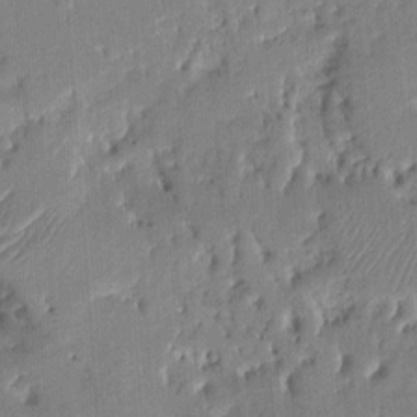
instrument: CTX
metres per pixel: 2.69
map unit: eHh
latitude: 8.4601
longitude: -73.4238
